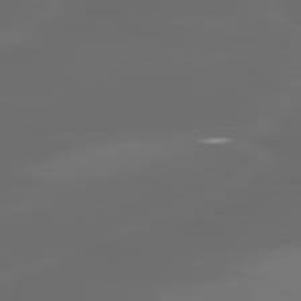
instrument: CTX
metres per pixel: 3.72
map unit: lApd
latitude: 80.0633
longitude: -117.7450
